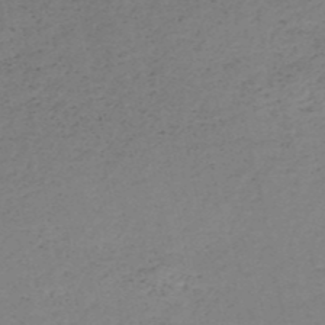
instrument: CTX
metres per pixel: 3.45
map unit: HNb
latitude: -51.5210
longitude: -53.3104
